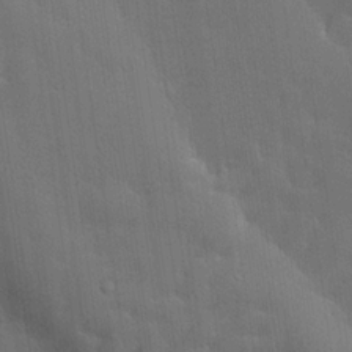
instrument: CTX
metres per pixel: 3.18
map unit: lHvf
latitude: 19.9339
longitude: 141.9178
